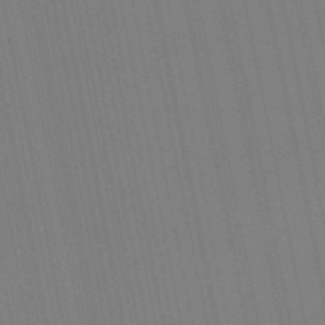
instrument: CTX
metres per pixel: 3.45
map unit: eHb
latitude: -49.9745
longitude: 67.2943
